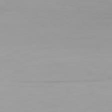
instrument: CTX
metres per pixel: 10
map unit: Ap
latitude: -78.7652
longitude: -96.1011
